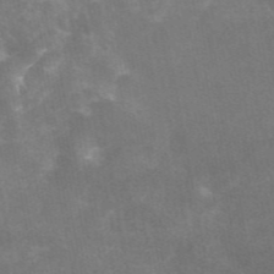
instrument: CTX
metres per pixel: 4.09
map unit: eAb
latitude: 46.5168
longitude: 124.8597
